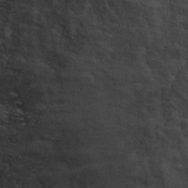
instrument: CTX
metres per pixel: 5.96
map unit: Ht
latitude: 8.8191
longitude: -36.7246
